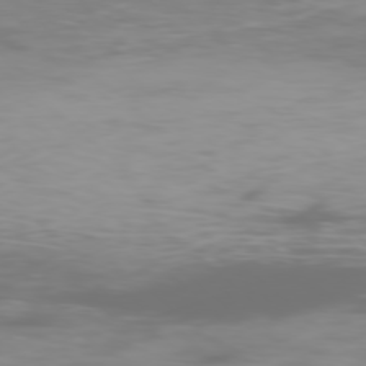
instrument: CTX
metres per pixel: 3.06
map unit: Ap
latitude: -78.8975
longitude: -72.2901
